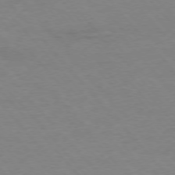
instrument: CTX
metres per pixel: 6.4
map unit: Ap
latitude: -76.5763
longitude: -88.1578
